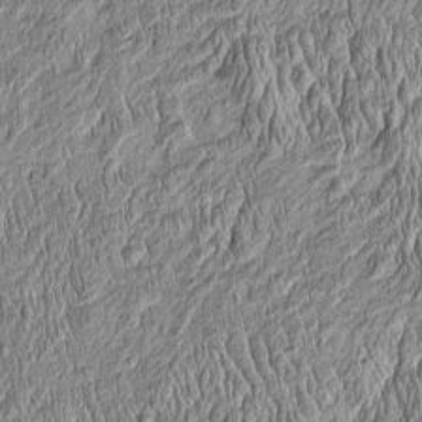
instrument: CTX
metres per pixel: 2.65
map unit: Htu
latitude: -4.4251
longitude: 157.5966
